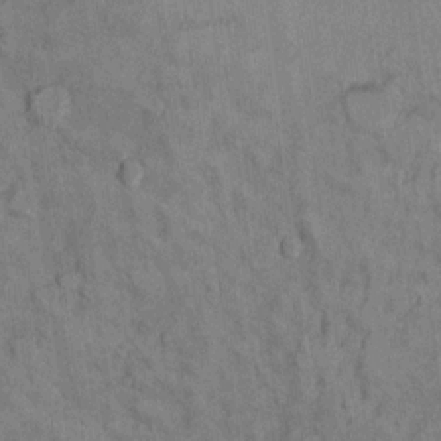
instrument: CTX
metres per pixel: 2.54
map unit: Ht
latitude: 12.0633
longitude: -32.6868
